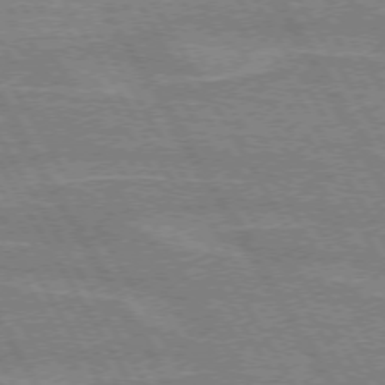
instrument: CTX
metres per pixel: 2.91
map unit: lApd
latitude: 72.4412
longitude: -55.7449
